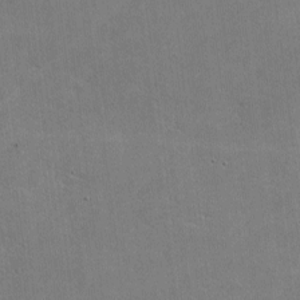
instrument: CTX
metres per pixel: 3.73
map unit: lHvf
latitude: -8.4251
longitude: -100.8002
